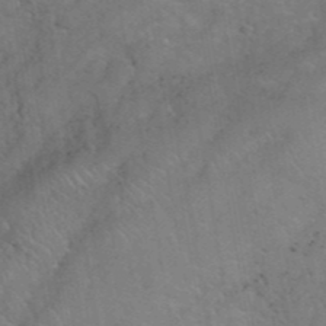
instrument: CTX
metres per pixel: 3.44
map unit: eHh
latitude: 40.5923
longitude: -57.7449
